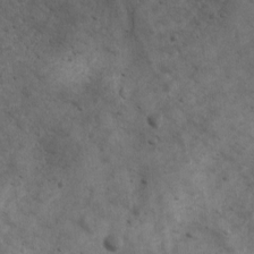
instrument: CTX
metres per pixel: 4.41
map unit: Ave
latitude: 17.1403
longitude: -133.3860
